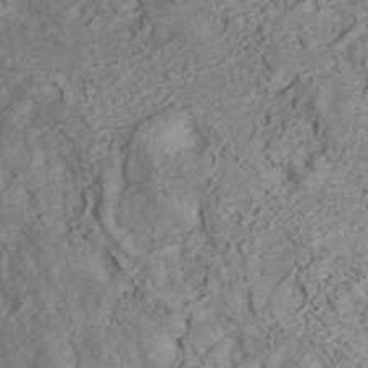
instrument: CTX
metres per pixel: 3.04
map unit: ANa
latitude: 41.3860
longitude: 15.7478
